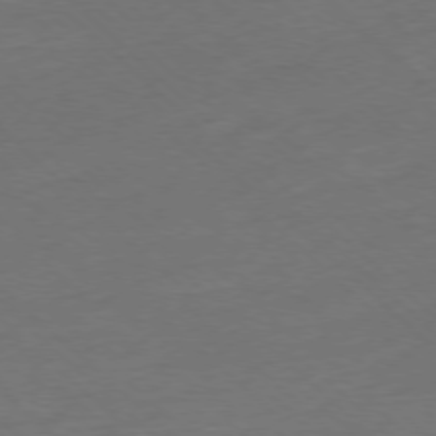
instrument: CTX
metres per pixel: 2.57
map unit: Ap
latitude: -77.4643
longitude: -64.0444
